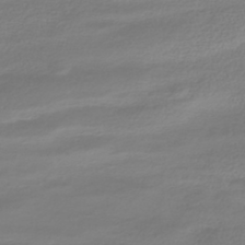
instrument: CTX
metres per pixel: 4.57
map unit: HNhu
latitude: -44.0661
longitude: 99.0297
